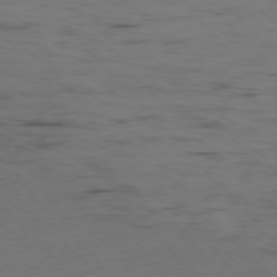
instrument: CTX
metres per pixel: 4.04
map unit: Ap
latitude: -76.6896
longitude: -83.0647
